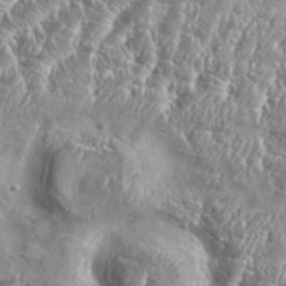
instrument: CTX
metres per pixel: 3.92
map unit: Aa
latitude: 34.5734
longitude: -134.8947
